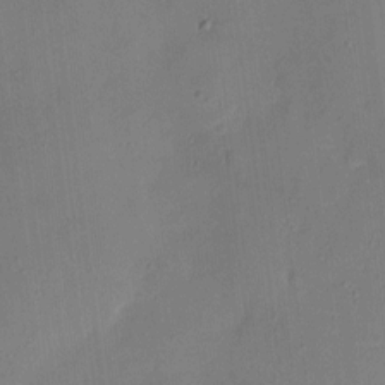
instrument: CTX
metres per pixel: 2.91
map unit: eHh
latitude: 5.8205
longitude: -68.4601
